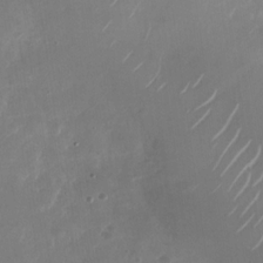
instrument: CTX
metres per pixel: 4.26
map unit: Nhu
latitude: -28.5574
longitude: -70.5357
